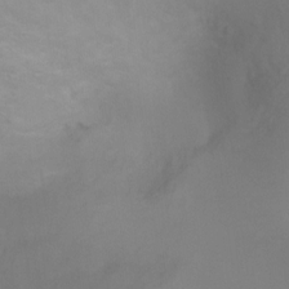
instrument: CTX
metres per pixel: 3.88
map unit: Ht
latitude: 0.5357
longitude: -35.3670
